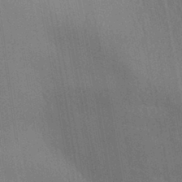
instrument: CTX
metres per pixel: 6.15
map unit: Aa
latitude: 30.7625
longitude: -139.4804
